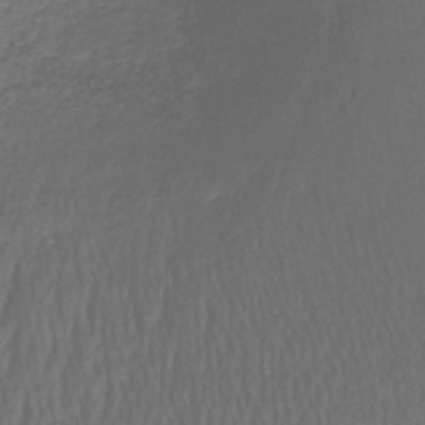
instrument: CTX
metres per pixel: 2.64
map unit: lHb
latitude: -43.5777
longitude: 59.1809
